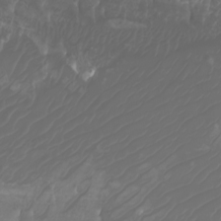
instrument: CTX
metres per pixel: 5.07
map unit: Nhu
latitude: -7.2376
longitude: -83.2348
